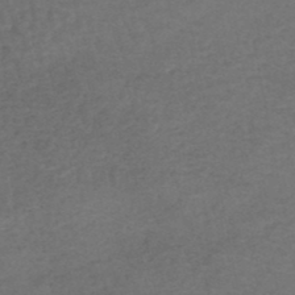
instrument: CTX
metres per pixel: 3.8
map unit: HNhu
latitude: -49.0676
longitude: 100.2361
